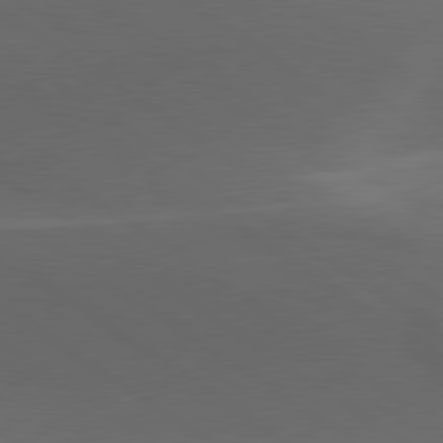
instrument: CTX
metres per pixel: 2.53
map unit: lApd
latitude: 79.2915
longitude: -49.6505
